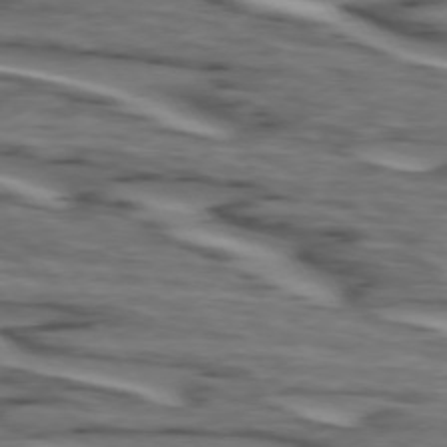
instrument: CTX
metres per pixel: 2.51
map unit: lApd
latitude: 74.3089
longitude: -71.8205
